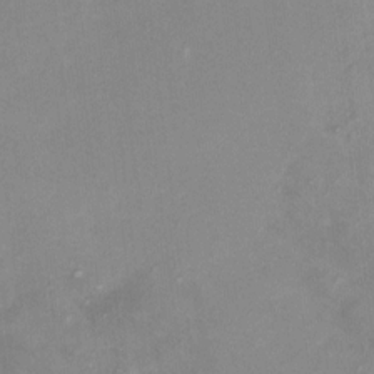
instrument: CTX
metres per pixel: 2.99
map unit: HNhu
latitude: 7.3671
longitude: 11.1809
